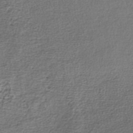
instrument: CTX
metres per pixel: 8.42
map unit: lHb
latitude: -45.0109
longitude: 58.6329
